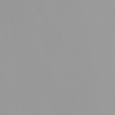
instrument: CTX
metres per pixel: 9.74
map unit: Nhu
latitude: -5.4076
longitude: -93.4048
